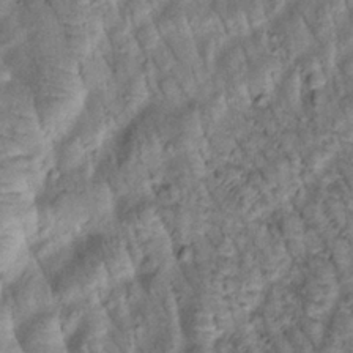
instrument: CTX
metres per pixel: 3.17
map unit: Htu
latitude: -0.4251
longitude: 173.2187
